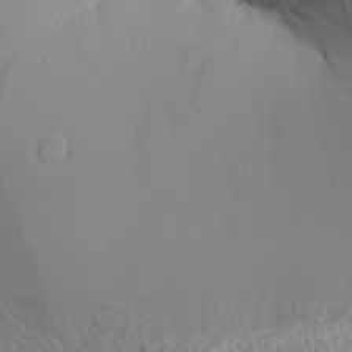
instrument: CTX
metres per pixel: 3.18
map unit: Aa
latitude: 30.5168
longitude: -133.2537
